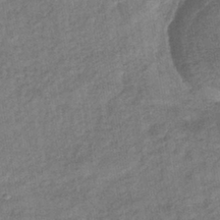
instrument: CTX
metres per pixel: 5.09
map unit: eHb
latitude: -39.0864
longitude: 80.2362
